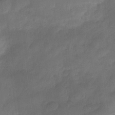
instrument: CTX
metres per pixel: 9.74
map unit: Nve
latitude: -26.6140
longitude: -148.1389
